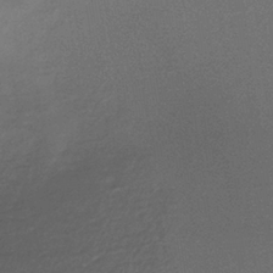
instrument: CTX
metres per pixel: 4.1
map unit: lHb
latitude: -35.5210
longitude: 68.2361
